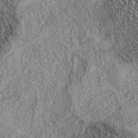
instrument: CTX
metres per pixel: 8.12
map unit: eAb
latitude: 37.3292
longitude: 108.6896
